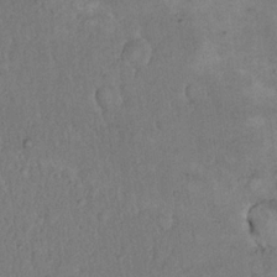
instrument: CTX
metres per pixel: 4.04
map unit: eHh
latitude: 18.1389
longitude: -62.4790
